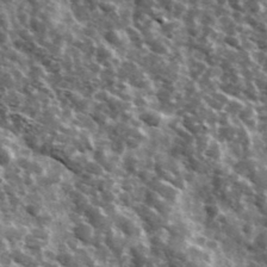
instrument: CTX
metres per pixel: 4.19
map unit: Ave
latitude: 38.3089
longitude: -108.1200
